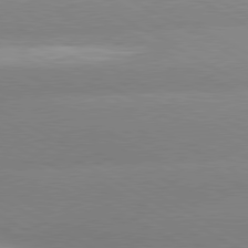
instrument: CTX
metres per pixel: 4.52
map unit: lApd
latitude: 80.1767
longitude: -153.6883
